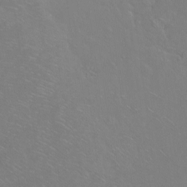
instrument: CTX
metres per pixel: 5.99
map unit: Ht
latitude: -6.7841
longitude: -37.2915
